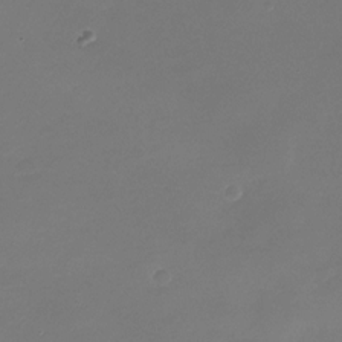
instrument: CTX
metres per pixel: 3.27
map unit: Nhu
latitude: -28.5196
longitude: -66.0444
